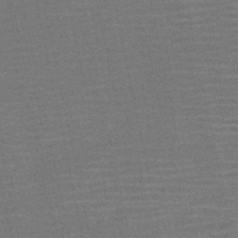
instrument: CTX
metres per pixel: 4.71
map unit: HNb
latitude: -52.0850
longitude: -47.7639
